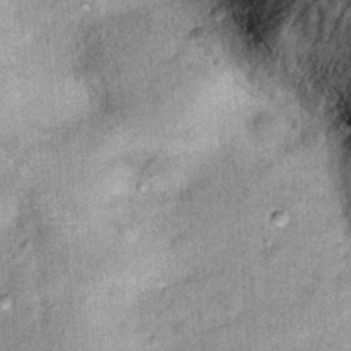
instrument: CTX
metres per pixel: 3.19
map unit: Hto
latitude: 14.2712
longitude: -35.1025
